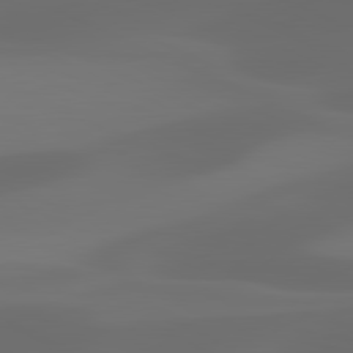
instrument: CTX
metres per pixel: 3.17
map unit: lApd
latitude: 81.1781
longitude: 123.4266
